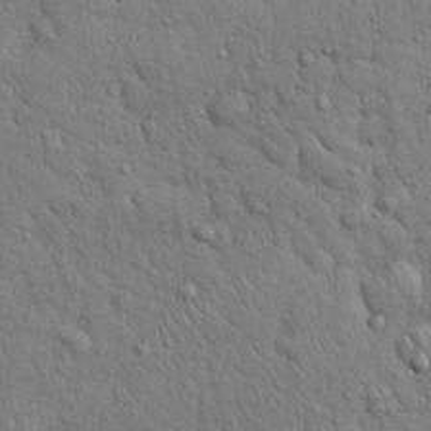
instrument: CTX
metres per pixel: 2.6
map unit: eHh
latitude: 19.6127
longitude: -61.5560
